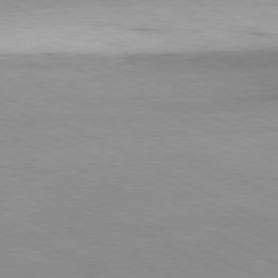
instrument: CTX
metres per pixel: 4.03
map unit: Ap
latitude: -81.1431
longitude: -92.5923
